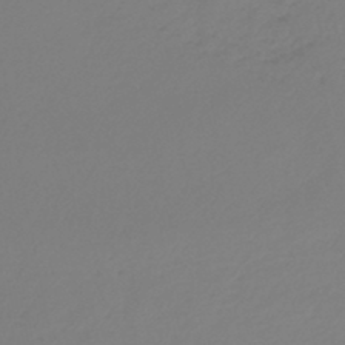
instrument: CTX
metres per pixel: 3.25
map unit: lHb
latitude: -45.4643
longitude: 62.6329
